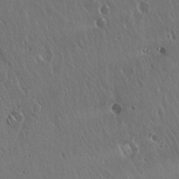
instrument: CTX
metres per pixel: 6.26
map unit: Hto
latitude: 17.8205
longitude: -59.3104
